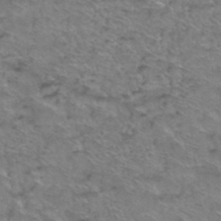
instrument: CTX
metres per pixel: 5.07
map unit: Hto
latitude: 38.6679
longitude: -44.4034
